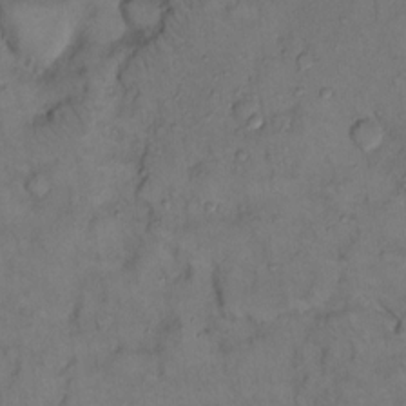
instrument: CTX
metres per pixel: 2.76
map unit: Hto
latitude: 10.9703
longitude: -61.0080
